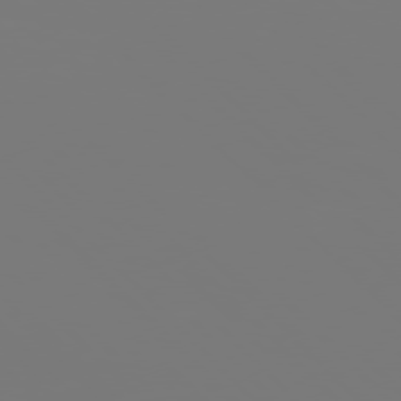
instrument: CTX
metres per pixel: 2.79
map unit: Hpe
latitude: 76.8758
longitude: -136.7435
